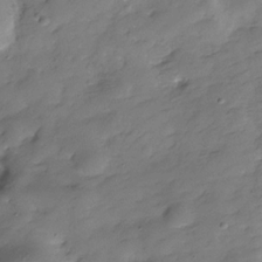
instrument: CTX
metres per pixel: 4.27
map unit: Hve
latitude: -30.5762
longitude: 90.5196
